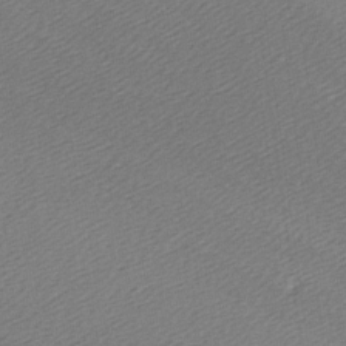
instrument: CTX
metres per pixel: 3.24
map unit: Ave
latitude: -6.7463
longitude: -123.5749
